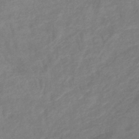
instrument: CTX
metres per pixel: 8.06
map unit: lHb
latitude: -41.3509
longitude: 77.1431
